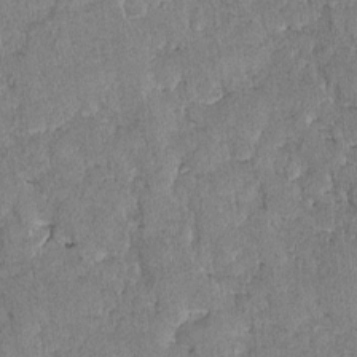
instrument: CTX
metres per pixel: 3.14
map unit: lAvf
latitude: -8.4251
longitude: -111.8772
